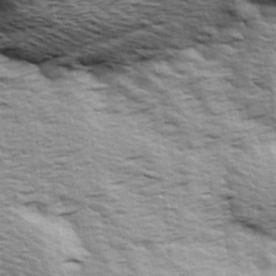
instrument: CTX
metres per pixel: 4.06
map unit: Ave
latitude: 14.4979
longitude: -104.5357
